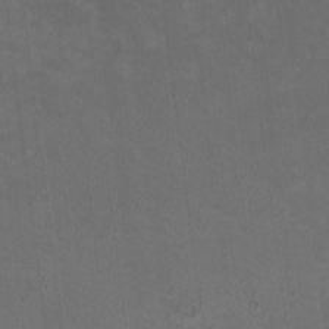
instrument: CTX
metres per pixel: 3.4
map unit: HNhu
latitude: 0.2144
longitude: -0.6490
